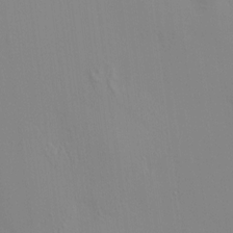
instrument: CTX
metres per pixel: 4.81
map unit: HNhu
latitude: 7.1781
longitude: 12.5196
